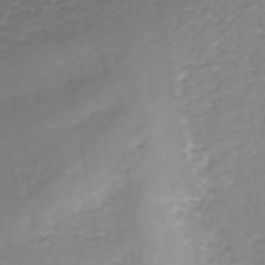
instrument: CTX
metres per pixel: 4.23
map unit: ANa
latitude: -41.4832
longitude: 104.4818
